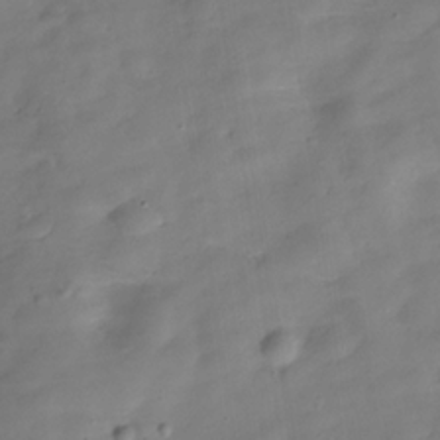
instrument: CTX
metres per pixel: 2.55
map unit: Hve
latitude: -30.9352
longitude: 92.8030
